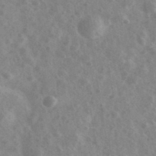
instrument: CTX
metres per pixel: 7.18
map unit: Ave
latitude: 38.8002
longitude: -107.0647
